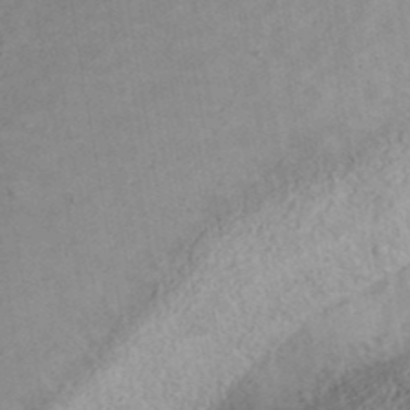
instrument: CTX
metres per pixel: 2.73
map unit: ANa
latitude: 38.3467
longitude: 20.5573
